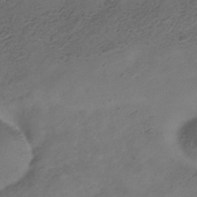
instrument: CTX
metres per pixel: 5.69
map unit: Hve
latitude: -35.5210
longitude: 88.6518
